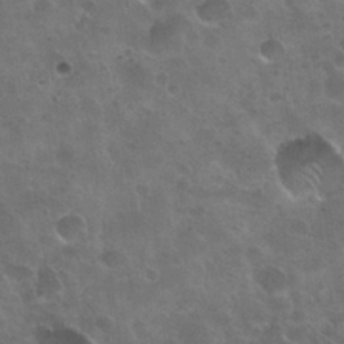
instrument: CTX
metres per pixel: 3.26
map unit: Nhu
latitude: 31.1970
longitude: -54.6679
